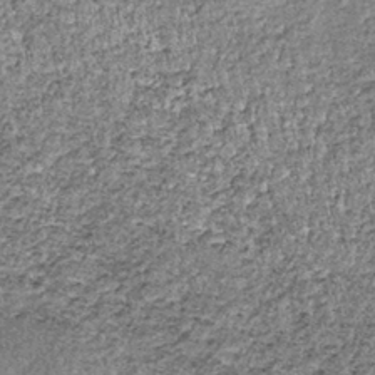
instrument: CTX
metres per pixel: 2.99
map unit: lHb
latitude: -38.9919
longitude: 65.1620
